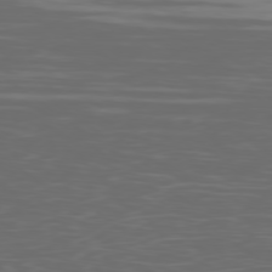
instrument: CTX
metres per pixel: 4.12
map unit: Ap
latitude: -78.9730
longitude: -103.5182
